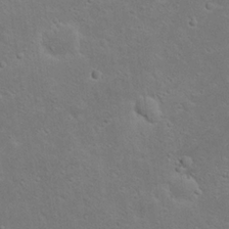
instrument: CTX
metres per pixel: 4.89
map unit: Nhu
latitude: 23.1592
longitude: -71.8583
